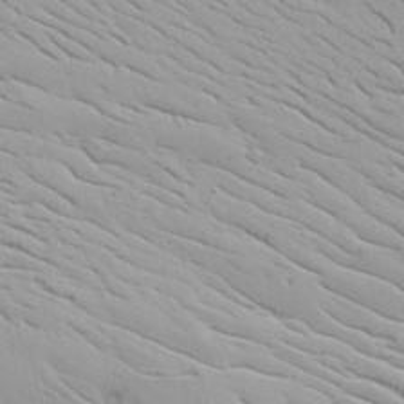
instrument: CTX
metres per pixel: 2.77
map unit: lAvf
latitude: 16.5735
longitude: -125.5560
